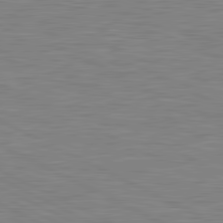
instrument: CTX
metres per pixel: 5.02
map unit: lApd
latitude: 81.2537
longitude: -169.0270
